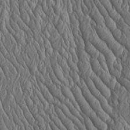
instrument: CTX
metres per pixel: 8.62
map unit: Htu
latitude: -3.3698
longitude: 157.1998
